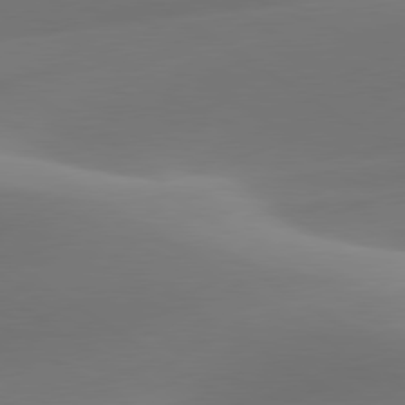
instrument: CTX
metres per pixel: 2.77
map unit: lApd
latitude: 79.9906
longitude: -92.6868
